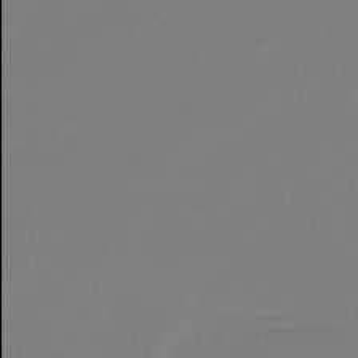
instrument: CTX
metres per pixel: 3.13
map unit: eHb
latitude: -45.5210
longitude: 86.0094
